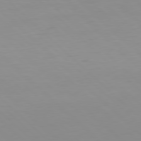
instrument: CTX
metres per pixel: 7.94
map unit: Hpe
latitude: 77.7638
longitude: -164.7435
